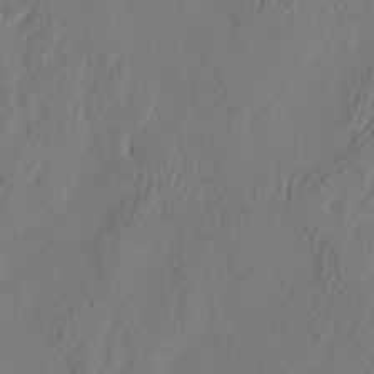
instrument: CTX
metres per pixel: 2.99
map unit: eHh
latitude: 3.7260
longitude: -77.6316
